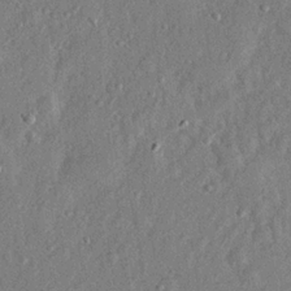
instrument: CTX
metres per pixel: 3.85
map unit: lHvf
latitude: 22.9892
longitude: 144.5574
